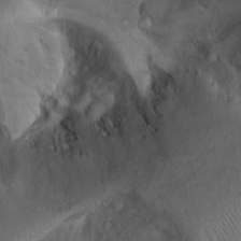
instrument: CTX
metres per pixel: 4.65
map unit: Aa
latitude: -3.4076
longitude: -73.8584
